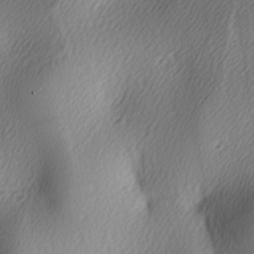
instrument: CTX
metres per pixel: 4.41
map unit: lAa
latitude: -5.6910
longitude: -122.8758
